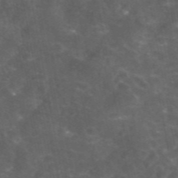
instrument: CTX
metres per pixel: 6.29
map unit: eAb
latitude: 46.7813
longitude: 125.5777
